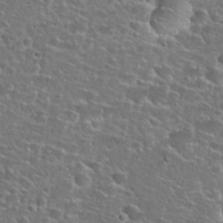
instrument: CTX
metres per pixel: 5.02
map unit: Hto
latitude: 25.7638
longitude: -49.5749
